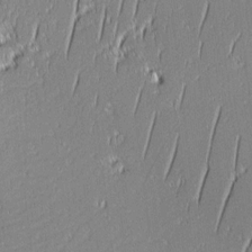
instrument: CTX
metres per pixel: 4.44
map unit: Aa
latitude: 8.2334
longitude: -131.8773
